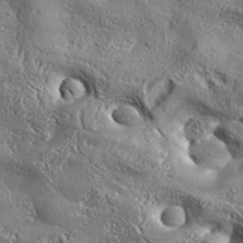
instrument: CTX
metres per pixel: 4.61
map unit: Aa
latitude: 34.3278
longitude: -134.8758
